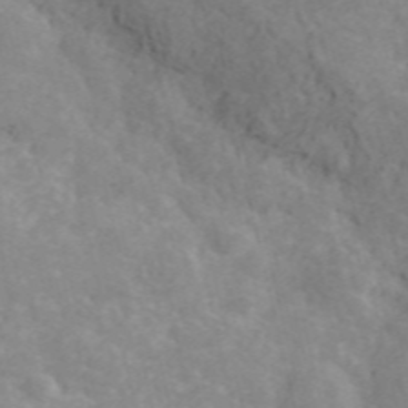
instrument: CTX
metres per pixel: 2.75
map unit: ANa
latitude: 40.9891
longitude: 34.3495
